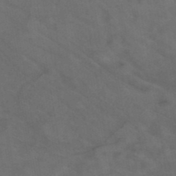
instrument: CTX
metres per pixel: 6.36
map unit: ANa
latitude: 40.1577
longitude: 29.2754
